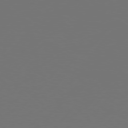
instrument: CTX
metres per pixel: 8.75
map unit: Hpe
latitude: 76.7057
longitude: -138.1200
